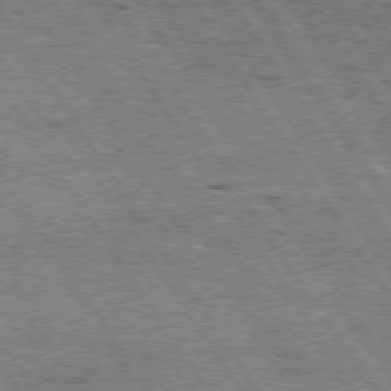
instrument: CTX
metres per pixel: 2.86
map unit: Hpe
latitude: 74.3467
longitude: -151.1214
